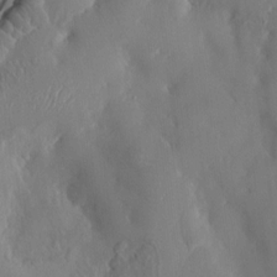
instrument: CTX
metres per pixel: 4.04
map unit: HNhu
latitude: 4.5924
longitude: -5.5182
